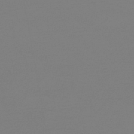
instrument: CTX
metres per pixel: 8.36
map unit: lHb
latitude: -45.1998
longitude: 64.3495
